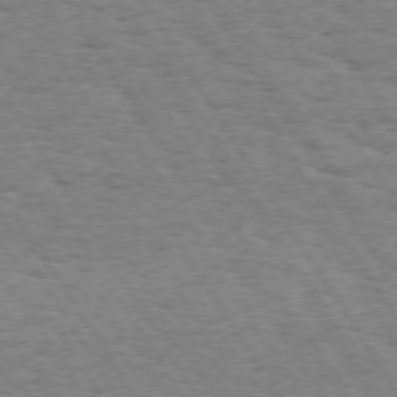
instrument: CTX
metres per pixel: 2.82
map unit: Hpe
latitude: 73.7072
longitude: -133.5560
